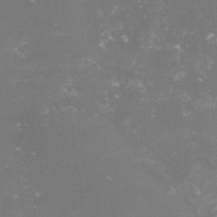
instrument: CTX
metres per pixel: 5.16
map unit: lHvf
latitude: -15.7100
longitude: -100.3467
